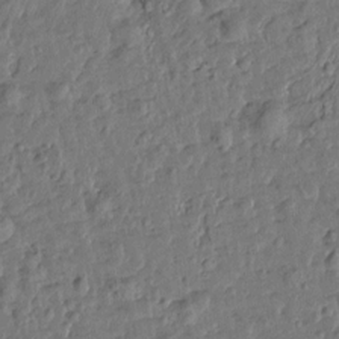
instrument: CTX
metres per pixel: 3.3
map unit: Htu
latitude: 0.5545
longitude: -179.5938
